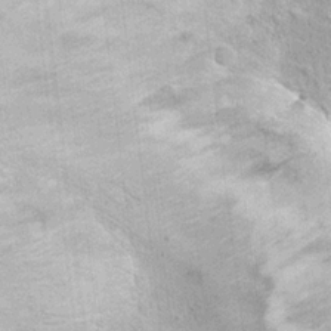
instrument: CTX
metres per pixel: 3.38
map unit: Hto
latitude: 11.9150
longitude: -36.1389
